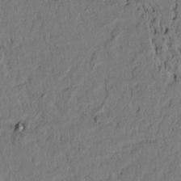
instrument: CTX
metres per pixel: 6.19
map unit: lAvf
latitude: 4.6868
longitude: 165.7856
